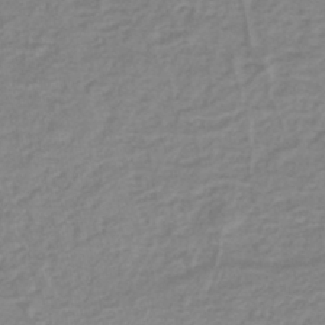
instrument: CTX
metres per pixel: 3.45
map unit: lHb
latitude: -41.2943
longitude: 63.0297
